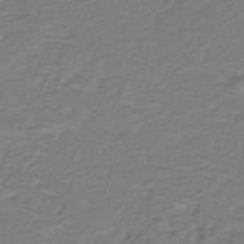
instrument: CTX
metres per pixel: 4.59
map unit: HNb
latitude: -37.0297
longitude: 50.8030
